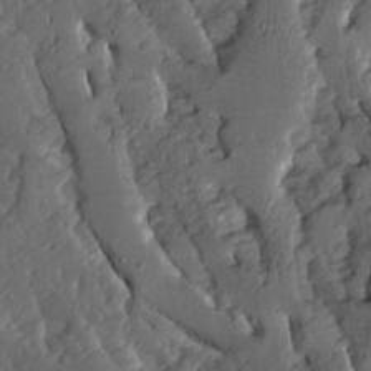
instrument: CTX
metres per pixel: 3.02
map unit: Ave
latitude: 13.8206
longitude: -134.8758
